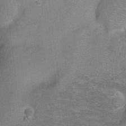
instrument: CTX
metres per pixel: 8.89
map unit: Ht
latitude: -5.7855
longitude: -36.0822
